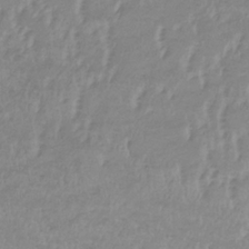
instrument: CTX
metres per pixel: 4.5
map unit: lHb
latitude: -33.6155
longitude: 70.0661
